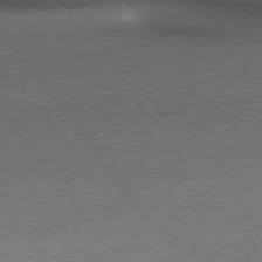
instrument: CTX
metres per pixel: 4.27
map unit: Ap
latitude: -76.0472
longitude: -89.5183
